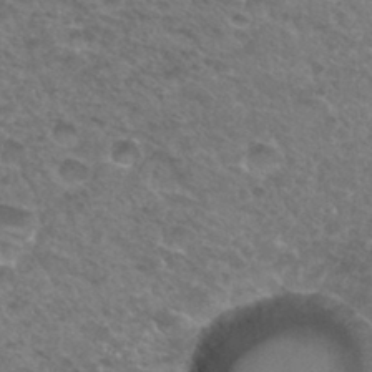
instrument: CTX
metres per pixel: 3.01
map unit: Hto
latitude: 32.9514
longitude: -49.1592
